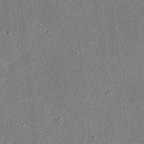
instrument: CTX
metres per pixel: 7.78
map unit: eHh
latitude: 21.2726
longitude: -70.6679
